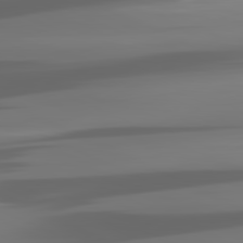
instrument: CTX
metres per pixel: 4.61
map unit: lApd
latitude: 81.3859
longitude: -141.1592
